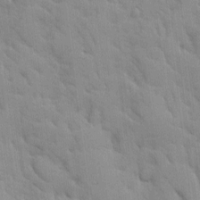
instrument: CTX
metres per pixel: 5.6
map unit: Ave
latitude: 9.5560
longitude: -102.8002
